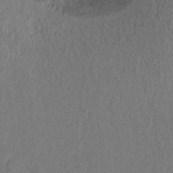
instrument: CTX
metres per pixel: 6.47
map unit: Ht
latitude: 9.3671
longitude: -32.1011
